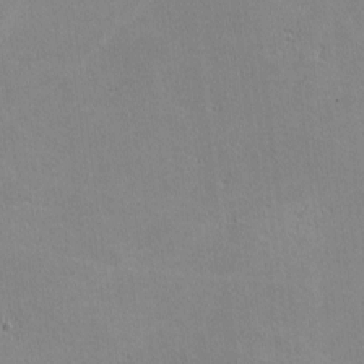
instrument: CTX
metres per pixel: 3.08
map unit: lHvf
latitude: -10.4440
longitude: -101.9528
